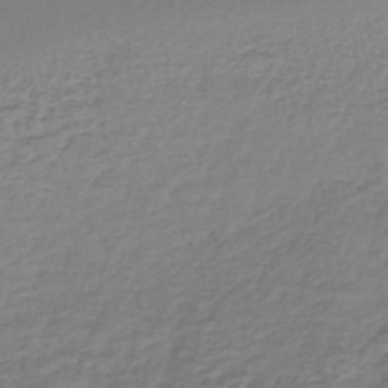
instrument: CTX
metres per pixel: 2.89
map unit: lHb
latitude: -43.1809
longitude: 72.5196
